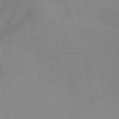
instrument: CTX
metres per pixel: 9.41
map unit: HNb
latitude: -45.3888
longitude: -44.8569
